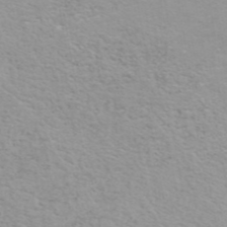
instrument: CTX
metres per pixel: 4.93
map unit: ANa
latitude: 43.9906
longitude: 21.8233
